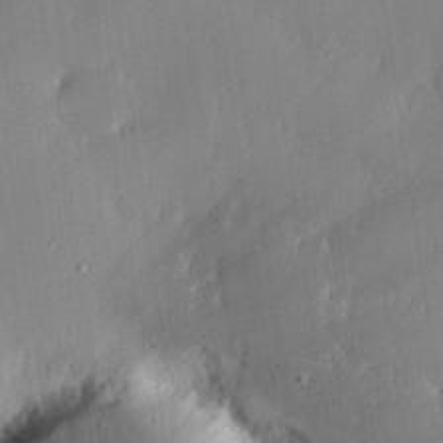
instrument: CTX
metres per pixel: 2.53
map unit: eHh
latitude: 24.5734
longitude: -90.9325
